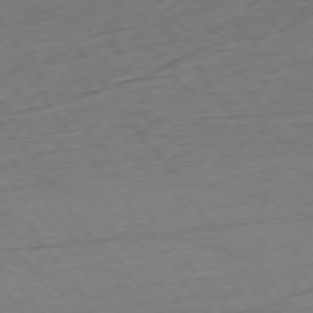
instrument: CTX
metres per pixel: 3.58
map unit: Ap
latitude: -74.5574
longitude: -79.4238
